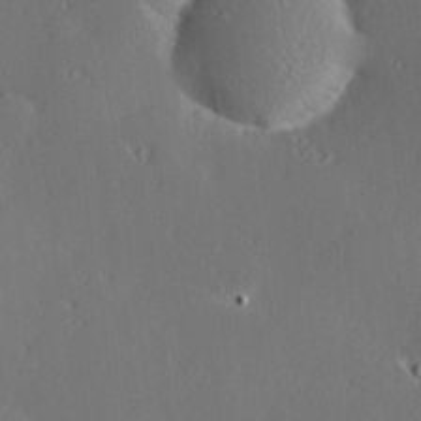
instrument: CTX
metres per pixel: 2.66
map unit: Hve
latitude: 26.9892
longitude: -94.4979
